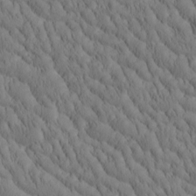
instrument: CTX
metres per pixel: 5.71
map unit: Htu
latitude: -4.6518
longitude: 173.4076
